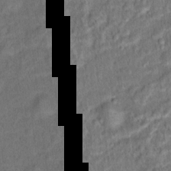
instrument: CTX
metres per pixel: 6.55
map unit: Hto
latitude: 15.5938
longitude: -39.5371
